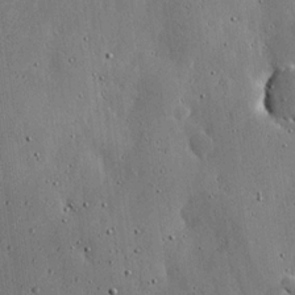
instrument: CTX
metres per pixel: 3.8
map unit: lHvf
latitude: 19.8016
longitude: -115.0458
